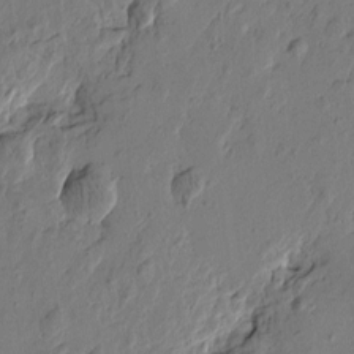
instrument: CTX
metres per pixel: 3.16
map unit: Htu
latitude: -3.5210
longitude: -178.0444
